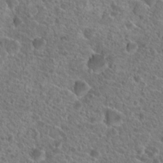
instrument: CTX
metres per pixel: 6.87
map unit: Hto
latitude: 19.7260
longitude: -40.7057
